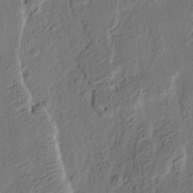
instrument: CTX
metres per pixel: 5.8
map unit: eHh
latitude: 3.1781
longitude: -78.3656
